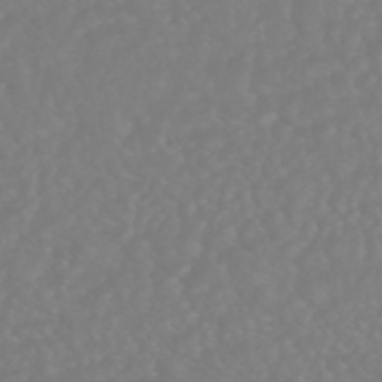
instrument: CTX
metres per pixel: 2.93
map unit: HNhu
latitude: -46.6329
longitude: 97.3321
